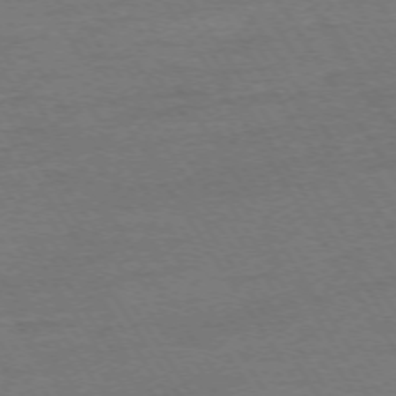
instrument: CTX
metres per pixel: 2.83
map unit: Ap
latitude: -73.8044
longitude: -84.7057
